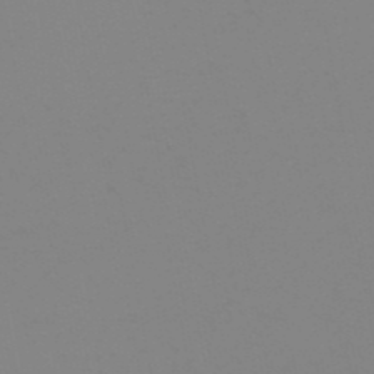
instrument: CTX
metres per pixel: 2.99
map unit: eHb
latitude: -50.4629
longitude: 74.1228
